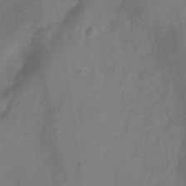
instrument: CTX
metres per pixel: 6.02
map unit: Hve
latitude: -32.4440
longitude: 92.2928
